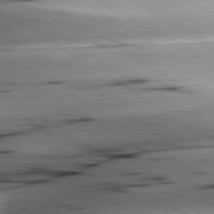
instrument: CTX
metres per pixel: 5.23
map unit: lApd
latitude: 79.7072
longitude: -156.2522
